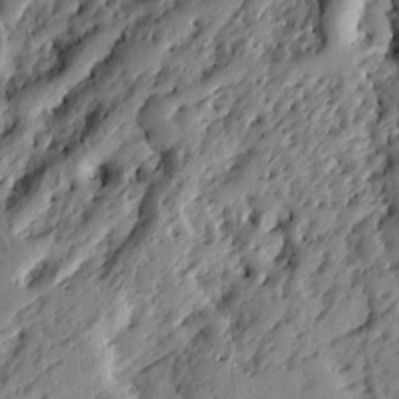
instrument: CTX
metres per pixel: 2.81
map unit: Ht
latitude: 9.2726
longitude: -77.6316
